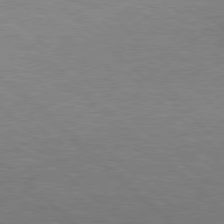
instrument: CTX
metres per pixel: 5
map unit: Hpe
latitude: 77.7260
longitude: -157.0647
